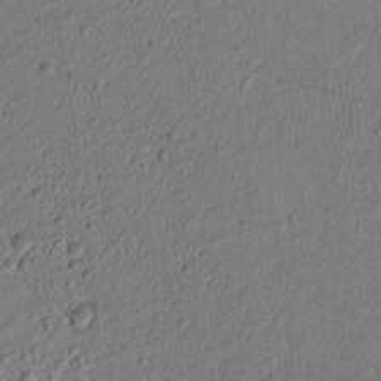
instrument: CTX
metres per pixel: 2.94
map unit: lAvf
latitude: 8.8947
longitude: 166.3117
